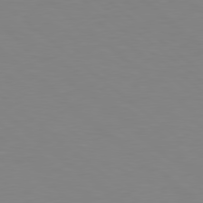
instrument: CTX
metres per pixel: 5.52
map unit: Hpe
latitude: 78.7247
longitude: -165.9339
